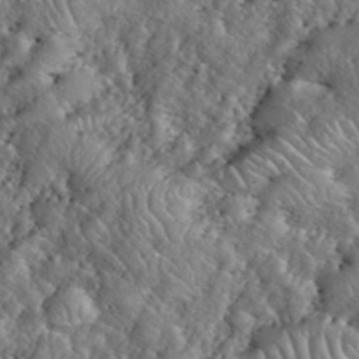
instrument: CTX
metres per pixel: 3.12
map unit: eHh
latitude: 39.9906
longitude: -57.3481
